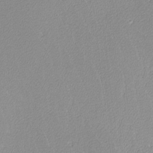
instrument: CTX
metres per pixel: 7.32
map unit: lHvf
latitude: -12.4818
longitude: -102.2900
